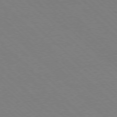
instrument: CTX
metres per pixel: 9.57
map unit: Ap
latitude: -77.7100
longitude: -85.1781
